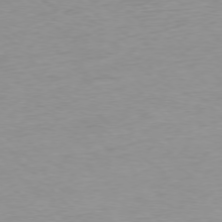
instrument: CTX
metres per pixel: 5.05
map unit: Ap
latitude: -77.5777
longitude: -82.9702
